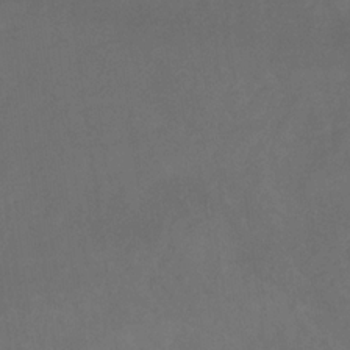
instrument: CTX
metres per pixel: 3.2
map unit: HNb
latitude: -30.8975
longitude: 64.2551
